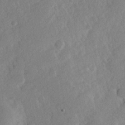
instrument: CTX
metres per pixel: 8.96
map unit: Hve
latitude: 24.2333
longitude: 144.2928
